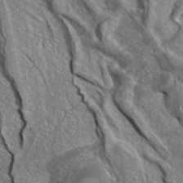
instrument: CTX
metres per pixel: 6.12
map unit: ANa
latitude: 36.6869
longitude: 14.6519
